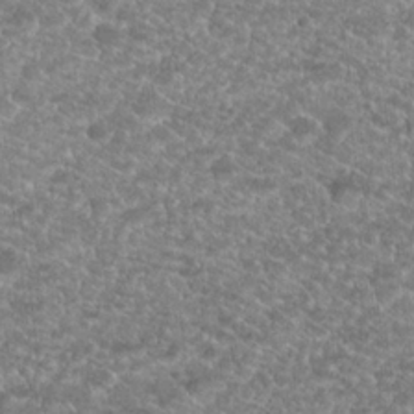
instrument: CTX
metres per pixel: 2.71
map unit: Hto
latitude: 19.9717
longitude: -37.3482
